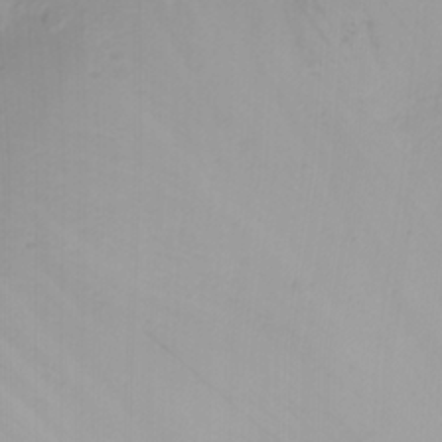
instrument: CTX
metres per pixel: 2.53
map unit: Nhu
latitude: -4.8030
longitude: -84.6491
